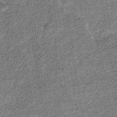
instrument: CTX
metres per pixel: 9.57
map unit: eHb
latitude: -31.4076
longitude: 72.9541
